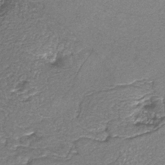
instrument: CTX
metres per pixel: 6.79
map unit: HNb
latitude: -37.5399
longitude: 51.5588
